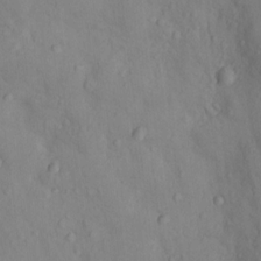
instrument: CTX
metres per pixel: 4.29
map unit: Nhu
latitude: 12.3278
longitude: -29.2726
